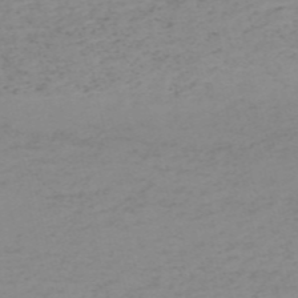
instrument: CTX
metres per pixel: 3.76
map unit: HNb
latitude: -56.1795
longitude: -43.7639
